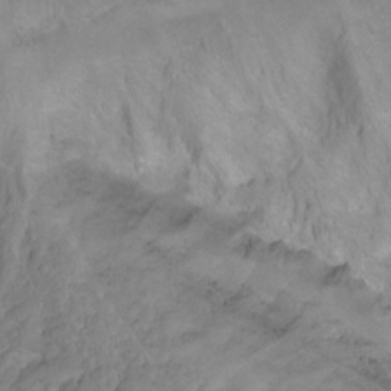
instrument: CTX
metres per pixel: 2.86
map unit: Ht
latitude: 0.5357
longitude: -34.8947
